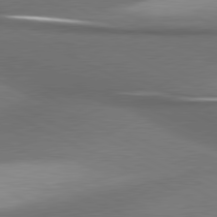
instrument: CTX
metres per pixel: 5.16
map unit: lApd
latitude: 80.9514
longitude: 175.3509
